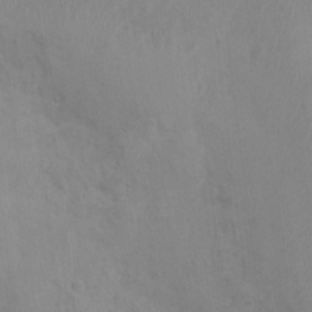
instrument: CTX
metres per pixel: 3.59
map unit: Nhu
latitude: 0.4034
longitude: -16.5923
